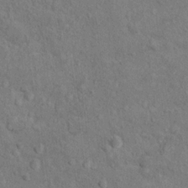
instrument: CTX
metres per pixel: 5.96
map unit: Hto
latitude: 10.3090
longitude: -36.9891
